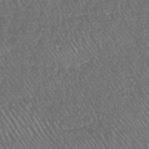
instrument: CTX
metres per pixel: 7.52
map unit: HNhu
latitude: -47.9556
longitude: 28.9164
